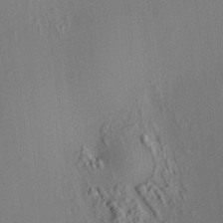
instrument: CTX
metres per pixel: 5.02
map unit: HNhu
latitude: 7.8016
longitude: 14.5574
